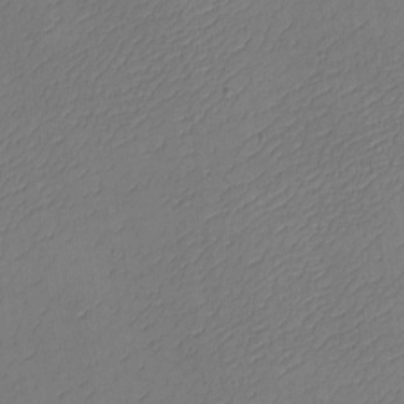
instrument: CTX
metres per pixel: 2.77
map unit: eHh
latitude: -4.4818
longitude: -79.1970
